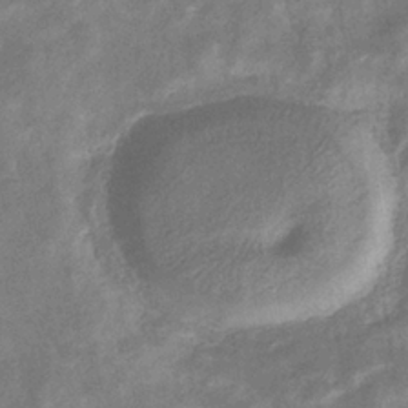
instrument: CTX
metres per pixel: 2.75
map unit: eHb
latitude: -34.9353
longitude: 74.7652
